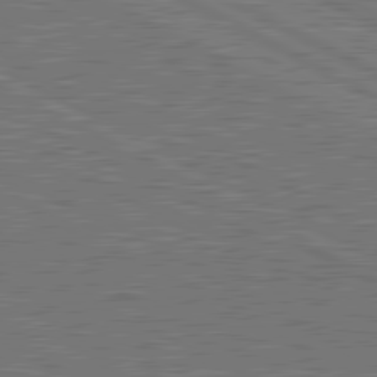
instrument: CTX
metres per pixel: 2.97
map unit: lApd
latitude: 81.0836
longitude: -171.2537
